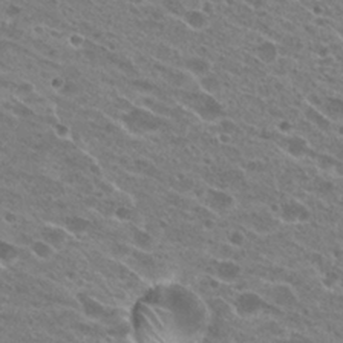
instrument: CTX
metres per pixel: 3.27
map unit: Hto
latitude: 24.1388
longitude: -41.8583
